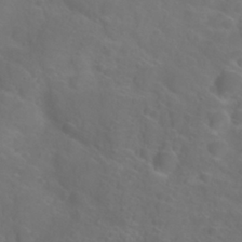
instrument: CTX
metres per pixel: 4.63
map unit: Nhu
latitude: 26.8569
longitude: -55.3293
